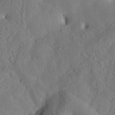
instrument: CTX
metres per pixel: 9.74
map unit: Htu
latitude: -2.8596
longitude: 168.1794
